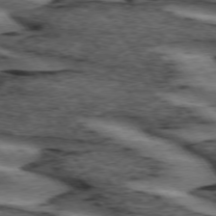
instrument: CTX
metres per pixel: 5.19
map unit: lApd
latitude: 74.0633
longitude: -75.1781
